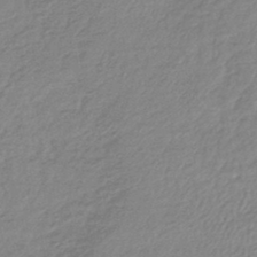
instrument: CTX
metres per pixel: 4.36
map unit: lHb
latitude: -44.6519
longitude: 68.5951
